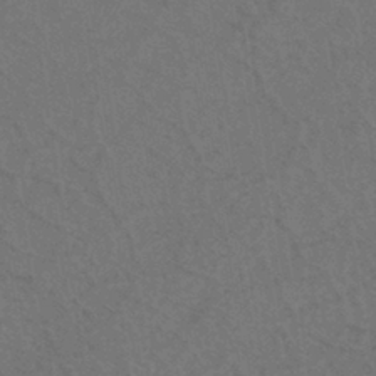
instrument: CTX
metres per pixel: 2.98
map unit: eHh
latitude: -39.4832
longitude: -27.2159
